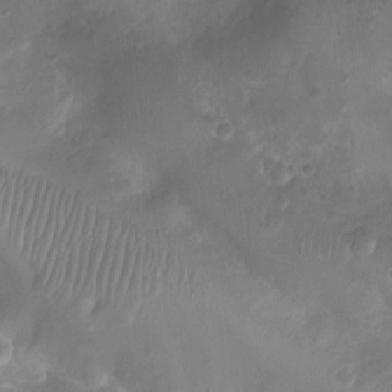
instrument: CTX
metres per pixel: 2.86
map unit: Ht
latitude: -6.4440
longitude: -21.2159
